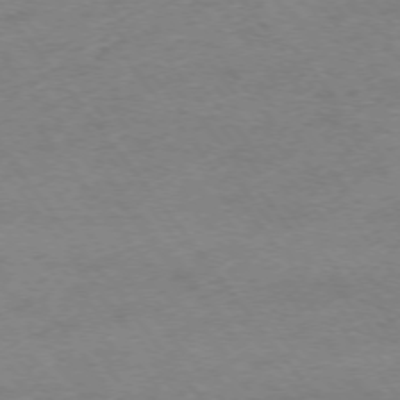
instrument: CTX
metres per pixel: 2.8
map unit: Ap
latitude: -74.8408
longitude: -78.7624
